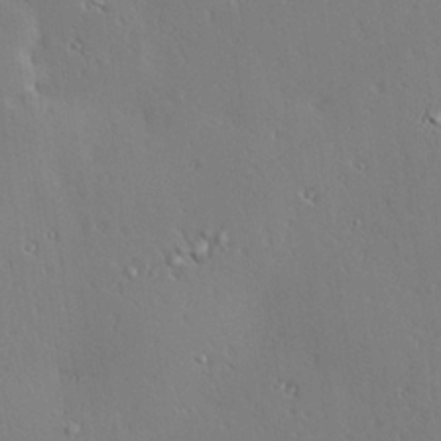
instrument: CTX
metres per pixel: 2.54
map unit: Hve
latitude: 24.9135
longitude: -92.3278
